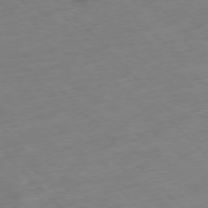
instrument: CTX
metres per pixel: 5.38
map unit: Hpe
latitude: -77.2565
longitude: -17.1214
